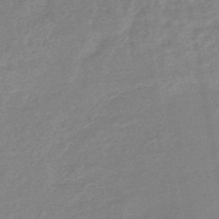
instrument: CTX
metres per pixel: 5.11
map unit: eHb
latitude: -45.8233
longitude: 82.3117
